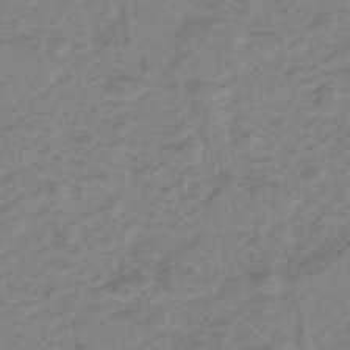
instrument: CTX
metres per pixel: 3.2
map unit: eHh
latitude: -45.7478
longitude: -29.7260
